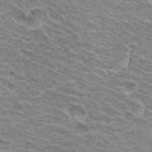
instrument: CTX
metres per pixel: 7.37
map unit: Hto
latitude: 30.8380
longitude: -42.3845
